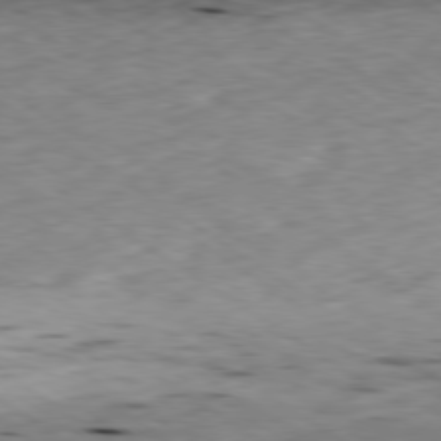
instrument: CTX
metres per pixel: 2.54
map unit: Ap
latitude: -79.9178
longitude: -91.3293
